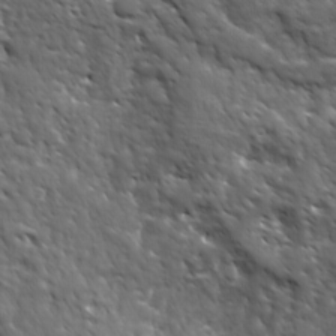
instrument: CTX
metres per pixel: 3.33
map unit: Ave
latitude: 17.4049
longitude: -132.5168
